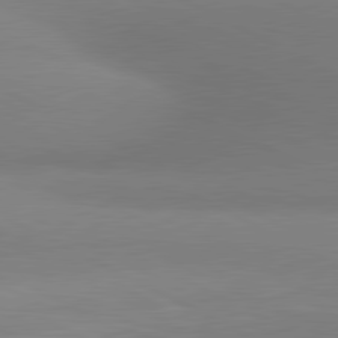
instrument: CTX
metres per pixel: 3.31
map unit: lApd
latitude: 80.9703
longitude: 134.7274
